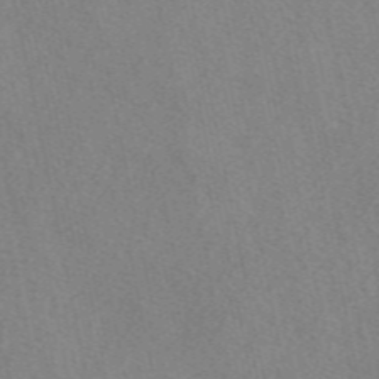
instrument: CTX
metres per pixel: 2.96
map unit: eAb
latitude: 48.7057
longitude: 105.7666
